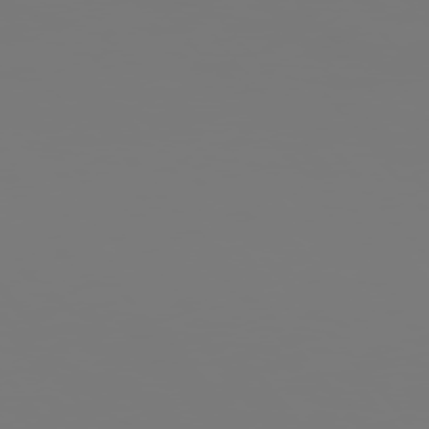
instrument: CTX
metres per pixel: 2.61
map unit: Hpe
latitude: 75.6505
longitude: -127.5182
